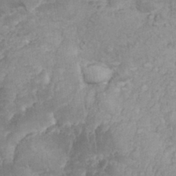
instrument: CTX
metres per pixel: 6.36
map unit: eHh
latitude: 32.2334
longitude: -64.3467
